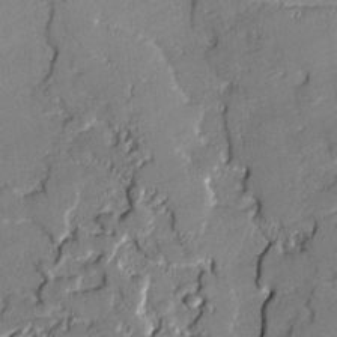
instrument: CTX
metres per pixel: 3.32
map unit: lAvf
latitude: -1.5022
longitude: -109.1970
